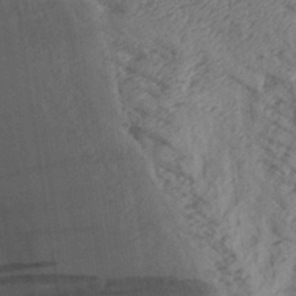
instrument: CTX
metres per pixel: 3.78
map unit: Aa
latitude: 30.1767
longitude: -132.9892
